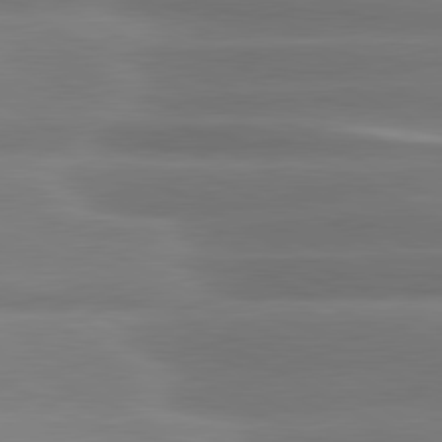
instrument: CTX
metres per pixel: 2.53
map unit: lApd
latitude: 80.7813
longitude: -135.4615
